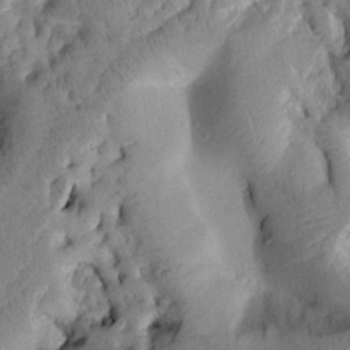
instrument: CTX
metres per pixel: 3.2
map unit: Htu
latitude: 1.2726
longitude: 175.4265
